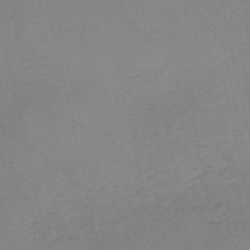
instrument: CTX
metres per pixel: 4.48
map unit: HNb
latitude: -53.0486
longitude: -42.1389
